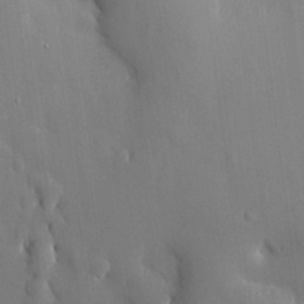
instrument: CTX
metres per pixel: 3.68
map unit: HNhu
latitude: 15.1404
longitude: 11.6533
